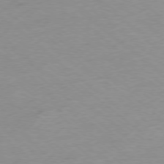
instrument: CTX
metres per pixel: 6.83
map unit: Hpe
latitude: -78.4062
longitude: -19.9150
